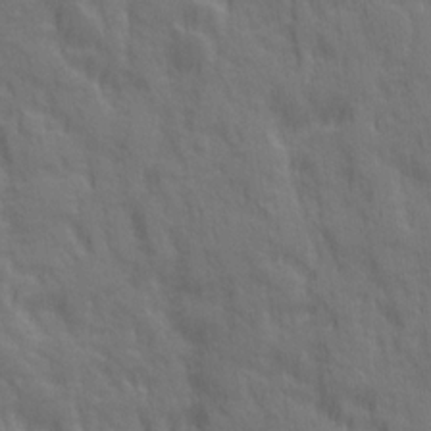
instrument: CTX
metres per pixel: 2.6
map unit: Ave
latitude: 20.0822
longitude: -134.1200
